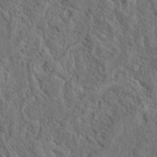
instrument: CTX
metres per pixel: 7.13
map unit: eAb
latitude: 38.1767
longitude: 112.8597
